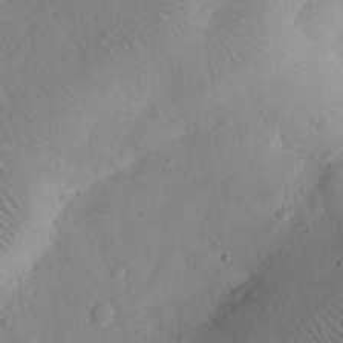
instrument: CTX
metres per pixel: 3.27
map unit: eHh
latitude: 25.1025
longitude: -66.1011
